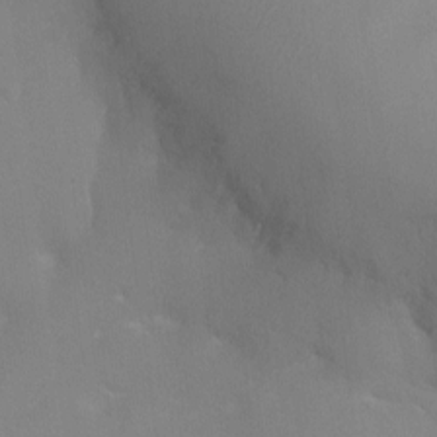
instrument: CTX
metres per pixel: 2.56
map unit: Ht
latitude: -4.2361
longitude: -25.9717
